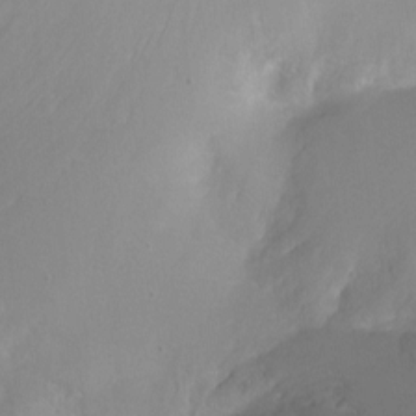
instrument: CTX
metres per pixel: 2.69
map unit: Ht
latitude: -10.6519
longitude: -44.6112
